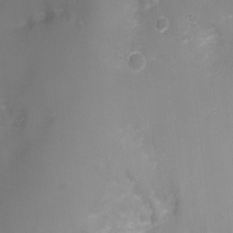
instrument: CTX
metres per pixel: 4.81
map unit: Ht
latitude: -7.0864
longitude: -21.2915
